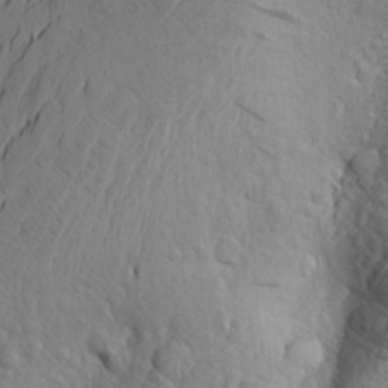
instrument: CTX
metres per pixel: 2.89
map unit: Aa
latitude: 25.4426
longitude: -146.7813
